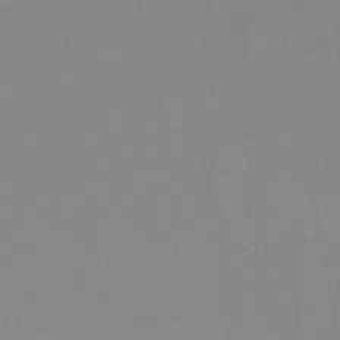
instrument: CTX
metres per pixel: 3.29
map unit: lHb
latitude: -48.5574
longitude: 69.4643
